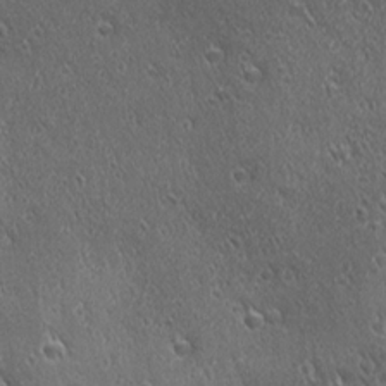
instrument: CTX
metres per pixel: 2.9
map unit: Ave
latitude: 21.6694
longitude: -137.1781
